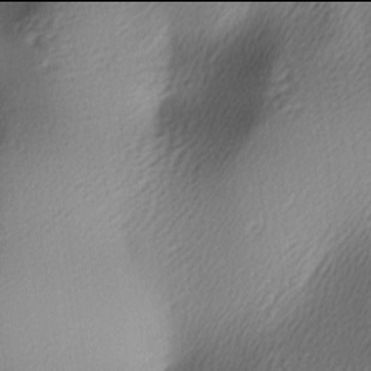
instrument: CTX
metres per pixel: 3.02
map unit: lAa
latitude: -6.0094
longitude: -122.5168
